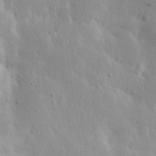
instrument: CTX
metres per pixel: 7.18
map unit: Nhu
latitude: 23.8394
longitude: -72.6869
